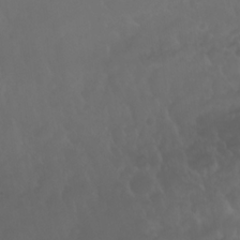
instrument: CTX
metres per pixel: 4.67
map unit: Nhu
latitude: 23.4993
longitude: -64.6868
